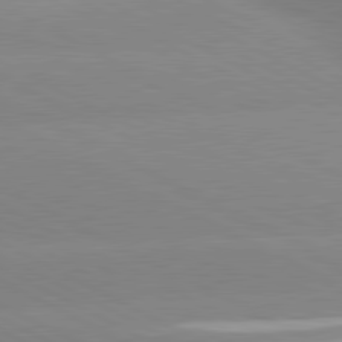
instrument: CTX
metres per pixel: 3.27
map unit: lApd
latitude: 80.7813
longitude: -154.3656
